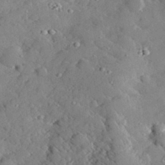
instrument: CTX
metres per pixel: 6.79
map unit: lHvf
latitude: 32.4223
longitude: -85.2348
